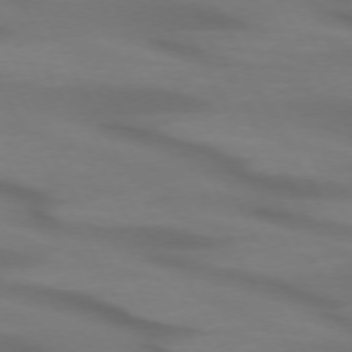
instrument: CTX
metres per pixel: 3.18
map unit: lApd
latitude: 72.2712
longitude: -49.1781
